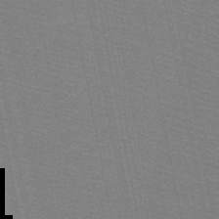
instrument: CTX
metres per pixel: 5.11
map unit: HNb
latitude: -48.8030
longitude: -41.3292
